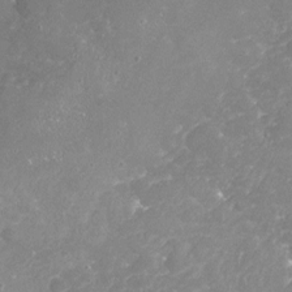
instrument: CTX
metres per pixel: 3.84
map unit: Nhu
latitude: -17.9745
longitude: -57.7260
